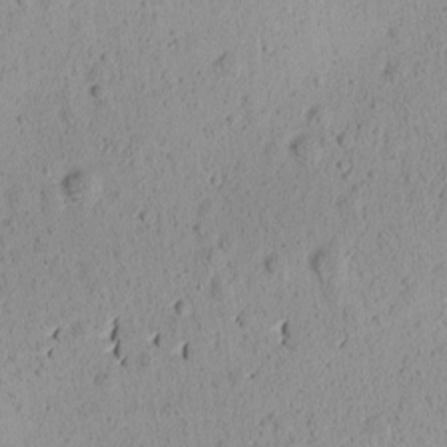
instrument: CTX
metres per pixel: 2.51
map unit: Ave
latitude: -9.4643
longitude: -121.7450
